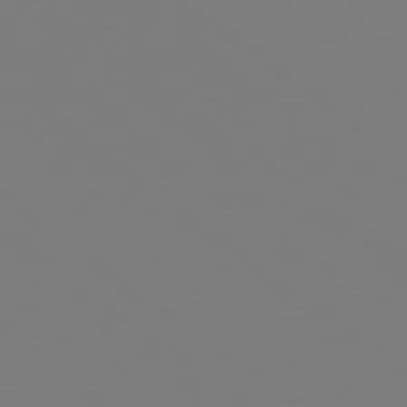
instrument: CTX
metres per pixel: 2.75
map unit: lApd
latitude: 79.1592
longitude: -174.8569
